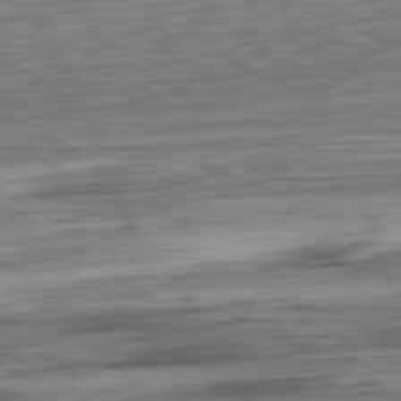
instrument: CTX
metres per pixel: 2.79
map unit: Ap
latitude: -80.8219
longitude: -69.2915
